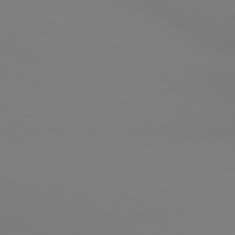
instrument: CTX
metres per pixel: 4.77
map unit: lApd
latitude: 80.4979
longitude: 139.6155
